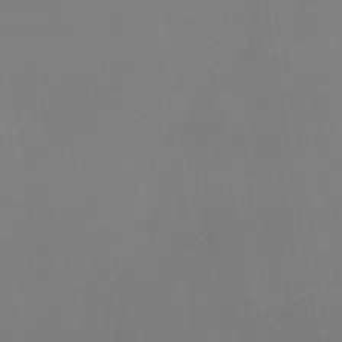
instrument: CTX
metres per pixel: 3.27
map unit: lHb
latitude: -37.7855
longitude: 68.2739
